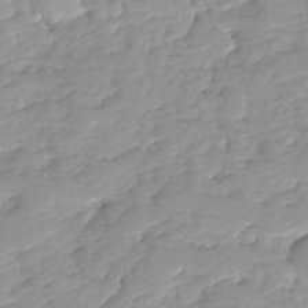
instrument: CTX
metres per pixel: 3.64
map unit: Ave
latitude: -8.2550
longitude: -117.0459
